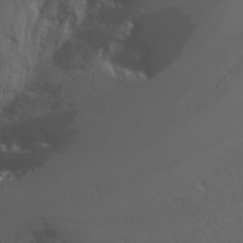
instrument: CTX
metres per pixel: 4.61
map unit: Nhu
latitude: -5.1242
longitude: -86.5923
